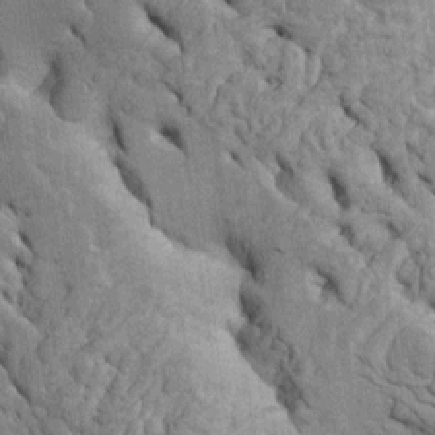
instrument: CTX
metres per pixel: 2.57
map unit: Htu
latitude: -4.7274
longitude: 153.2753
